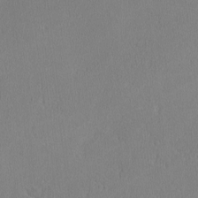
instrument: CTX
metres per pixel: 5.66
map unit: lHvf
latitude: -12.6141
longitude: -99.9906
